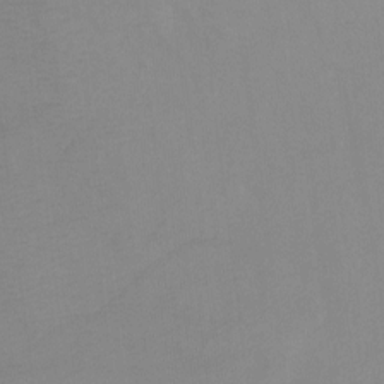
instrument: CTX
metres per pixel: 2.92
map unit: Ht
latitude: -7.0864
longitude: -34.6301
